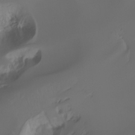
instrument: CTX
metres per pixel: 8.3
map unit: Ht
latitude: -7.5777
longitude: -29.8961
